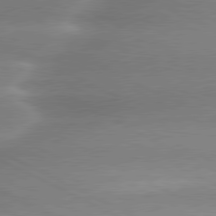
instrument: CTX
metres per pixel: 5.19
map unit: lApd
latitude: 80.2333
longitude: -136.4790
